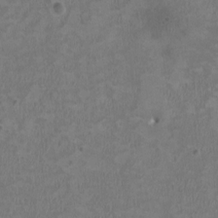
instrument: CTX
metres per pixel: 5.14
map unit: HNhu
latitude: 2.6490
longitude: -3.6316
